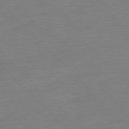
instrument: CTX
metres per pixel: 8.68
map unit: Ap
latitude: -77.0297
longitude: -94.7624
